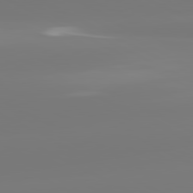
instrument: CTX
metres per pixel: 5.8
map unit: lApd
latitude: 80.9892
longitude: -156.6490
